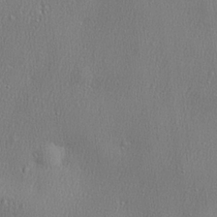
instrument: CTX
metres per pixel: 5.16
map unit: lHvf
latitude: 23.1025
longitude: 141.6533
